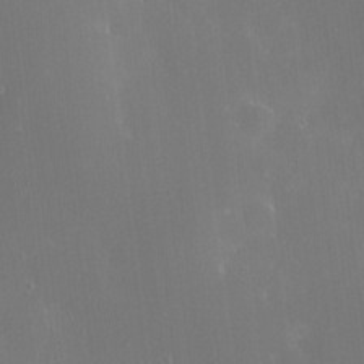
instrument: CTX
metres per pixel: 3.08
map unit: HNhu
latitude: 6.4979
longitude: 13.0298
